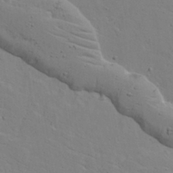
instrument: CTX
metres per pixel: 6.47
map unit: lAvf
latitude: 16.8758
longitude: -125.6316
